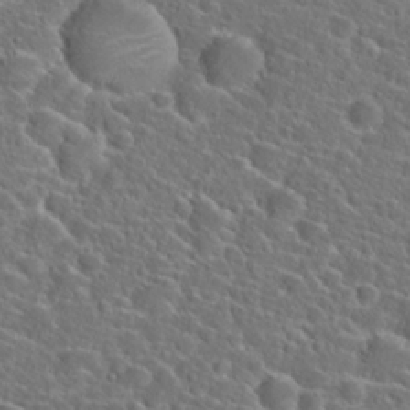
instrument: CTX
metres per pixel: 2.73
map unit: Hto
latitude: 23.8583
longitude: -45.1781
